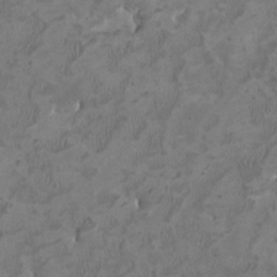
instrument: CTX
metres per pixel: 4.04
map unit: HNhu
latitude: 2.6679
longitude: -3.4426
